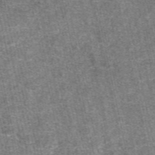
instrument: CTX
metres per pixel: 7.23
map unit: eAb
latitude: 48.0822
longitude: 104.8786
